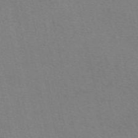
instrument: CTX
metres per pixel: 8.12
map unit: eAb
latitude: 50.6679
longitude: 106.1228
